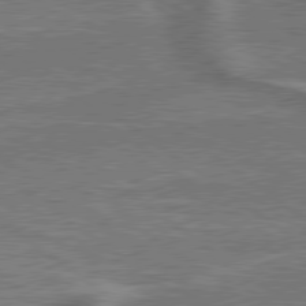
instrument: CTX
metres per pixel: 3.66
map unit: lApd
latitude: 79.5560
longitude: 174.0283
